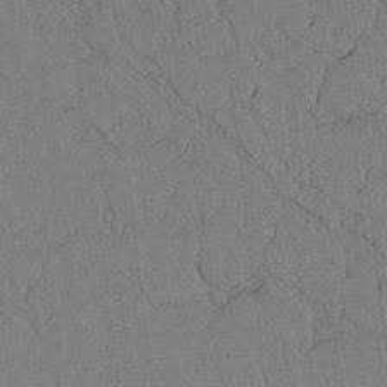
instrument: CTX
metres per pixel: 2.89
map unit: lAvf
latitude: 5.2537
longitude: 169.7099
